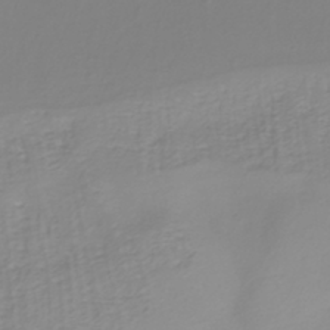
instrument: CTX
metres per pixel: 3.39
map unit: HNhu
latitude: -41.3509
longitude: 100.6518
